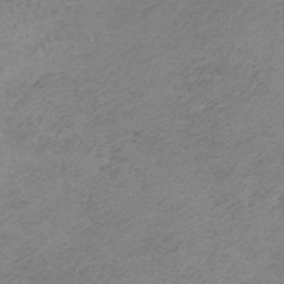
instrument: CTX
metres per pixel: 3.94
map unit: HNb
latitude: -34.6707
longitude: 56.4629
